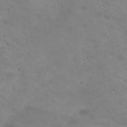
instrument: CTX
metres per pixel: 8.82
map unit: Hto
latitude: 30.9325
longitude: -47.5749
